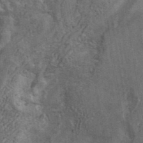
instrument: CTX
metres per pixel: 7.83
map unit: ANa
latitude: 42.8758
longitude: 16.4062
